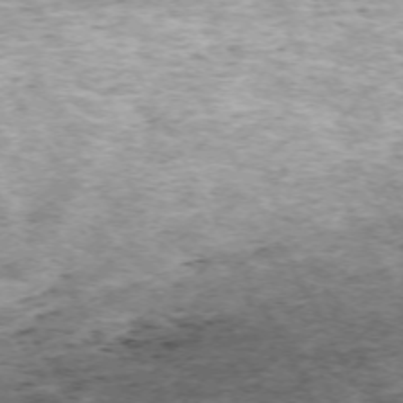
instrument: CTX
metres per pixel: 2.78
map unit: Hpe
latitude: -70.7274
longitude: 13.0109
